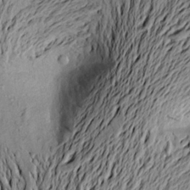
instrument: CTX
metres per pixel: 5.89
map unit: Aa
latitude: 20.6491
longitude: -148.8947
